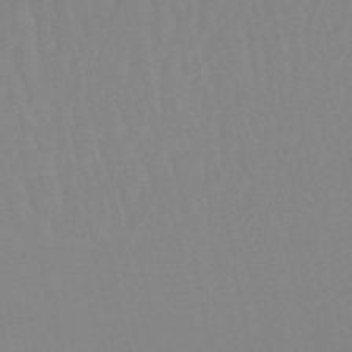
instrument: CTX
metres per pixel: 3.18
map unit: lHb
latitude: -49.4833
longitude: 71.2187
